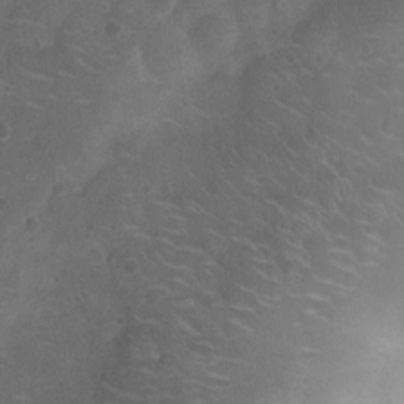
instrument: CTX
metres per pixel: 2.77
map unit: Nhu
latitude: -10.8030
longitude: -20.9703
